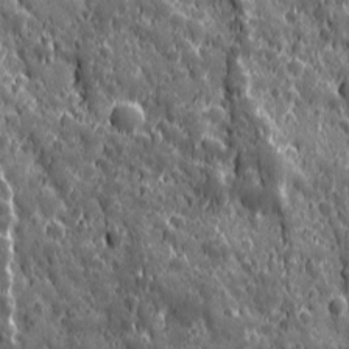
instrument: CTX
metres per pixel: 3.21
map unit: Ave
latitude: 12.3656
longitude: -104.6302
